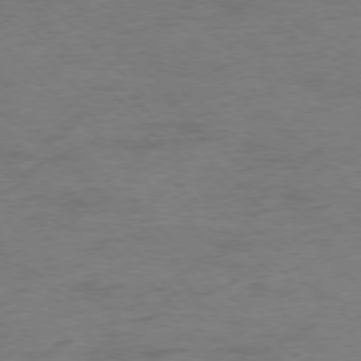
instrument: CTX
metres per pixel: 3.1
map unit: Ap
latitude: -77.4076
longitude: -89.2159
